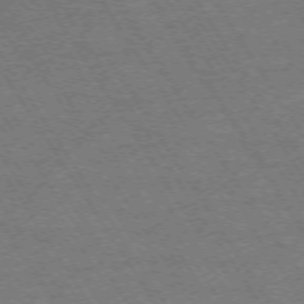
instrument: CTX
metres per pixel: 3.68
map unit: Hpe
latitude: -73.1998
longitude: 5.8233
